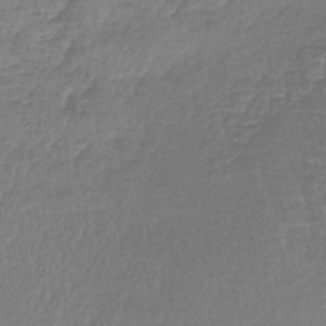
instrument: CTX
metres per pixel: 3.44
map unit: lHb
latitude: -41.1431
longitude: 65.5588
